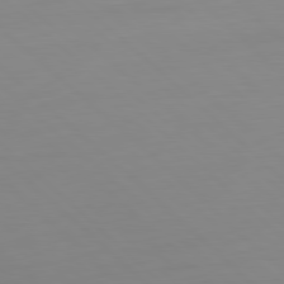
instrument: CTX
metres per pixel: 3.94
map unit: Ap
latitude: -79.6721
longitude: -55.8583
